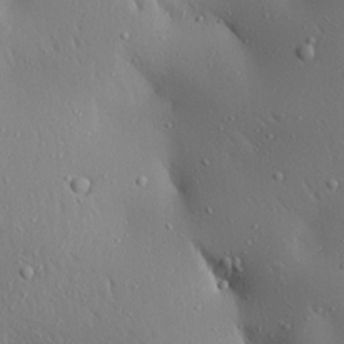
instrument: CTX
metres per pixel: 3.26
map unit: Aa
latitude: 19.6316
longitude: -147.7828
